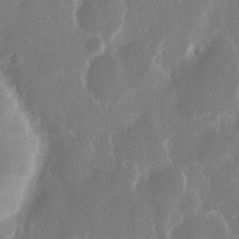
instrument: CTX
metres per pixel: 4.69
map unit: eHh
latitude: 12.8947
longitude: -71.8394
